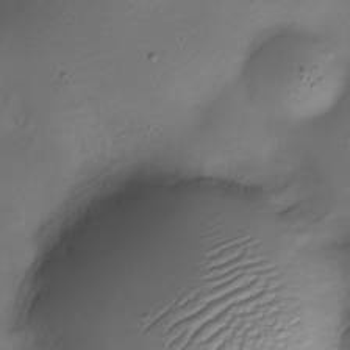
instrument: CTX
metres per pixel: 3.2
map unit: Nhe
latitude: -19.8233
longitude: 145.0864
